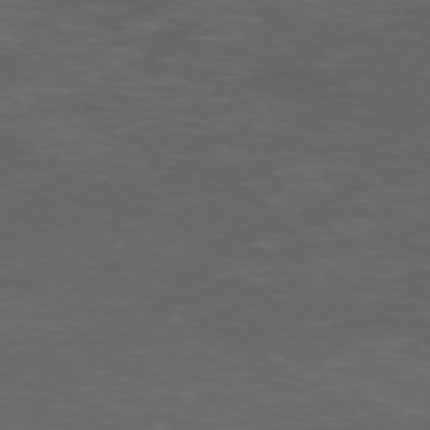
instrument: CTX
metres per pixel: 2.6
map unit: Ap
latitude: -76.2928
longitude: -68.1956
